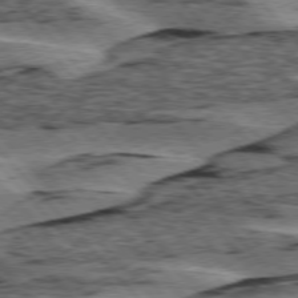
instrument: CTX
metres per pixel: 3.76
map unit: lApd
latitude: 76.1200
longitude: -77.8394
